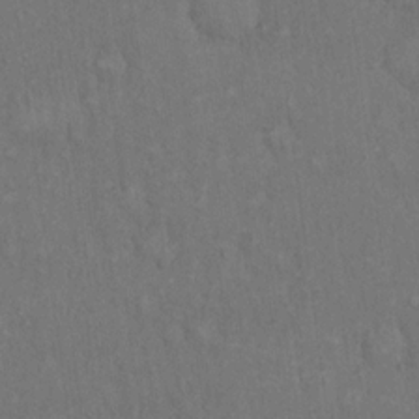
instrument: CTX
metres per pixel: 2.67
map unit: Hto
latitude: 15.7828
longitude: -60.9702
